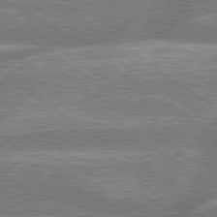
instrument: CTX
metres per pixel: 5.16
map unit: lApd
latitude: 79.2537
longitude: -159.6127
